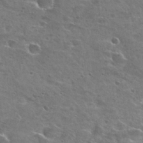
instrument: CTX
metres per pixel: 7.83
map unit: Hto
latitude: 27.1970
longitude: -47.8962
